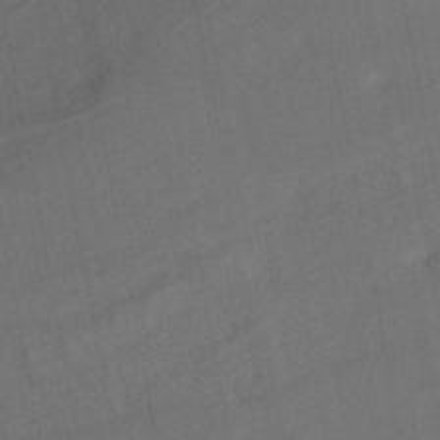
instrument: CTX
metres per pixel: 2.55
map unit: HNhu
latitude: -43.4265
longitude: 101.7099
